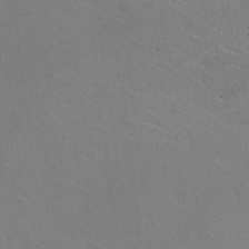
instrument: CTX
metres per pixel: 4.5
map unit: HNhu
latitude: -1.6155
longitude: -1.9717
